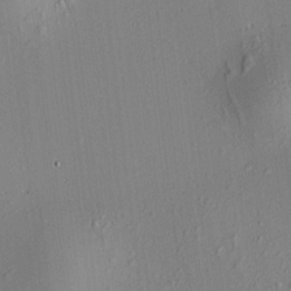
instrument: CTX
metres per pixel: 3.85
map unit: HNhu
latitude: 7.5560
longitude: 14.7652
